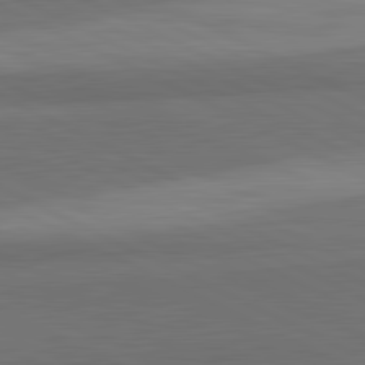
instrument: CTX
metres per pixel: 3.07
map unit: lApd
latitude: 82.2900
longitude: 159.0297
